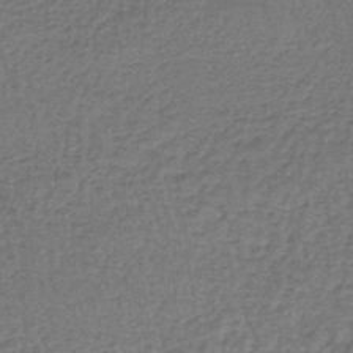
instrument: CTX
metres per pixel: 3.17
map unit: lHb
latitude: -43.5210
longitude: 66.6896
